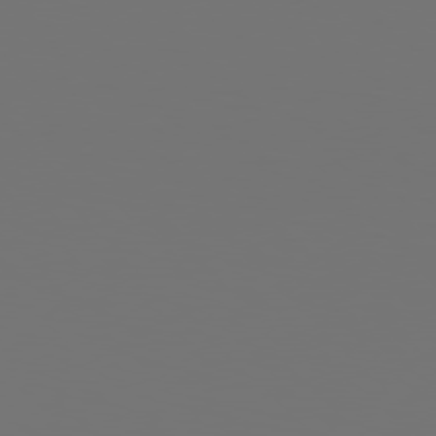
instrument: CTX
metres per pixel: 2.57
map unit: Hpe
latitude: 77.8394
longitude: -176.3089
